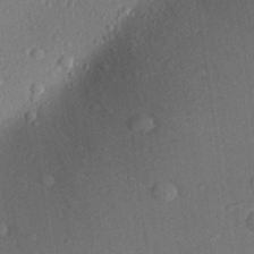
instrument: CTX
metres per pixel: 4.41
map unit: Aa
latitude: 27.4427
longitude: -141.7827
